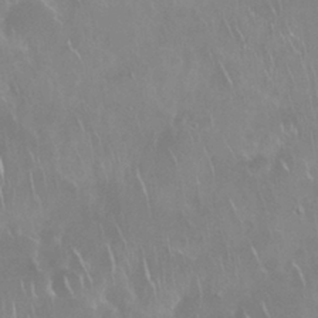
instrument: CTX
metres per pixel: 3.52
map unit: Nhu
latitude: 28.3467
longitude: -62.1578
